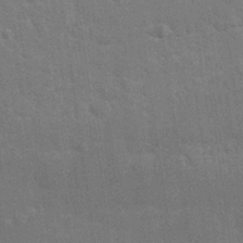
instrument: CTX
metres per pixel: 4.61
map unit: Nhu
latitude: 26.5357
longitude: -64.1200
